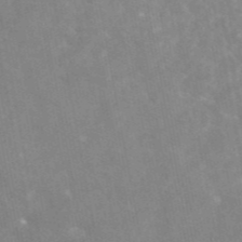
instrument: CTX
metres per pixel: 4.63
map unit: eAb
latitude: 45.6883
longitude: 124.4062
